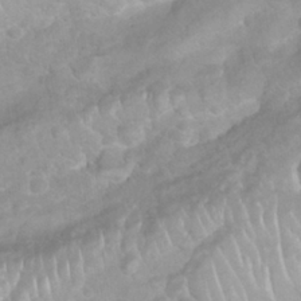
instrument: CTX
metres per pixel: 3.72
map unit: Nhu
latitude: 26.8569
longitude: -62.5735
